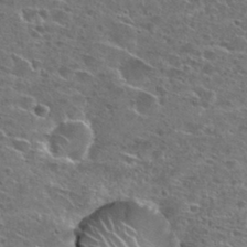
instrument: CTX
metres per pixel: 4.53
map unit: Hto
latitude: 27.0459
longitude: -47.8773
